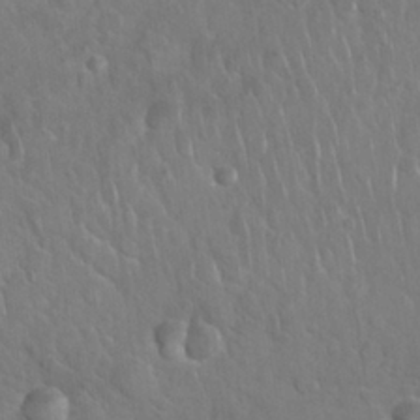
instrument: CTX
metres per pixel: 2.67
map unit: Nhu
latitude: 27.4049
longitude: -62.5357
